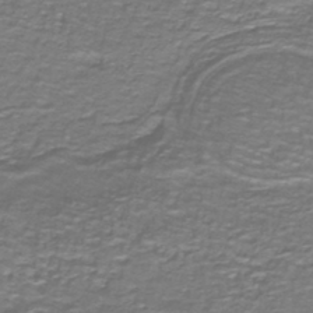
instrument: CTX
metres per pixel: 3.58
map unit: lHb
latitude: -42.5006
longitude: 55.6155
